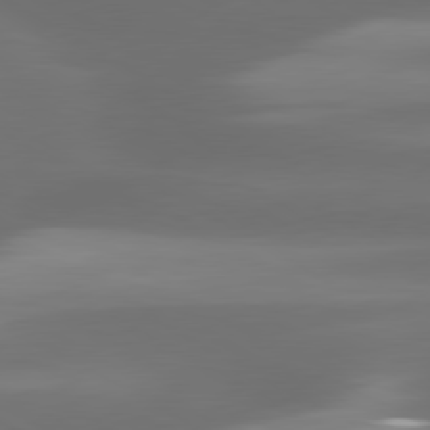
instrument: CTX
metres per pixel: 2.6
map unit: lApd
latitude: 80.4034
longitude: -138.9703
